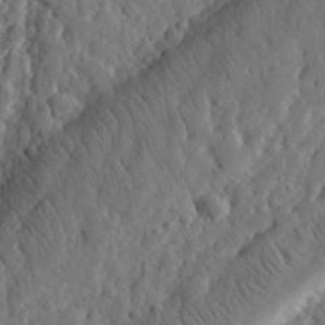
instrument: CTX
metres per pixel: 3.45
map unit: eHh
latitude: 29.9906
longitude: -77.9150
